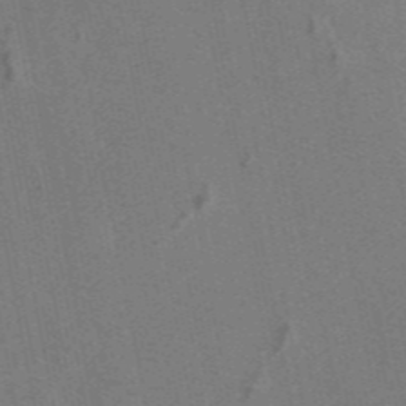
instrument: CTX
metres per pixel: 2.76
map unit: eAb
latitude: 46.7624
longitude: 116.5384
